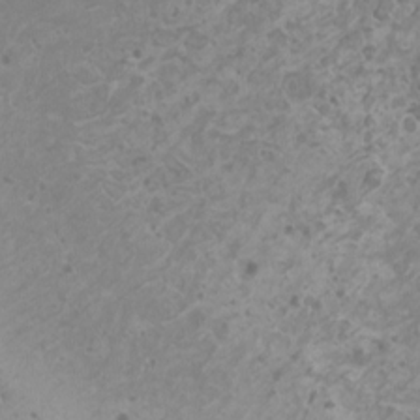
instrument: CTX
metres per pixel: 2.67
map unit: HNhu
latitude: -0.6330
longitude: 2.8785
